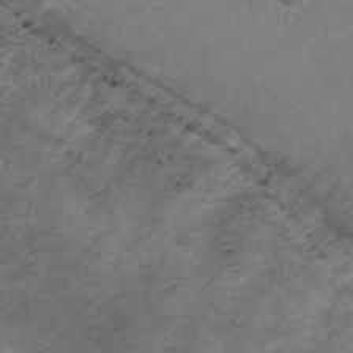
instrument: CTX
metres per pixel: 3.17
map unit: Ht
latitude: 1.6127
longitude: -33.4615
